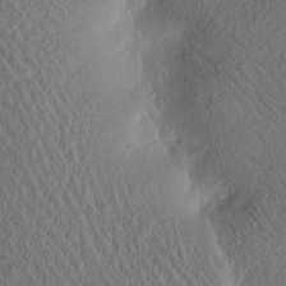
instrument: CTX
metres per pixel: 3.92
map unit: Htu
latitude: -3.2753
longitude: 167.0675
